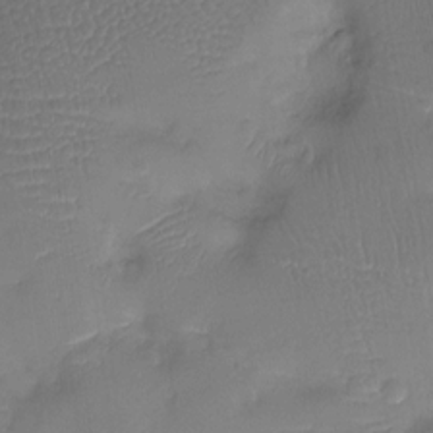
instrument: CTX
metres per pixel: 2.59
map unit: Nhu
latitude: -11.2565
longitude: -21.7072
